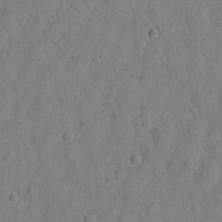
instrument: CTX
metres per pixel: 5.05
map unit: eHh
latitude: 9.8017
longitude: -67.3670
